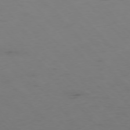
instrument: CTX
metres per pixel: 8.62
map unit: Hpe
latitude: -76.8219
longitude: -18.8380
